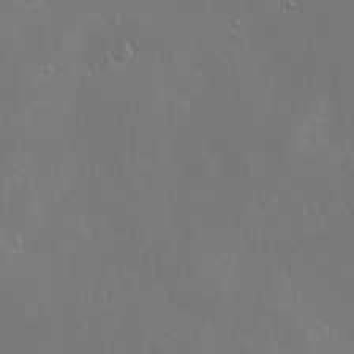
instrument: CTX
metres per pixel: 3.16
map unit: Nve
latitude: -10.0283
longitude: 173.6344
